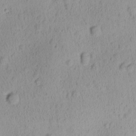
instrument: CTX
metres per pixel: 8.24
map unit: Ave
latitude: -9.0486
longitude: -121.7450
